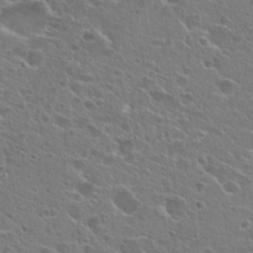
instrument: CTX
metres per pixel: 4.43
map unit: Hto
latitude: 24.8946
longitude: -44.9136
